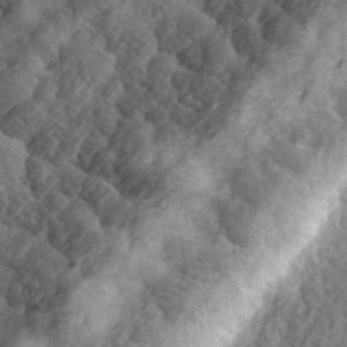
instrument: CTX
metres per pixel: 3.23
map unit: eHh
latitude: 35.8772
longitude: -79.7261
